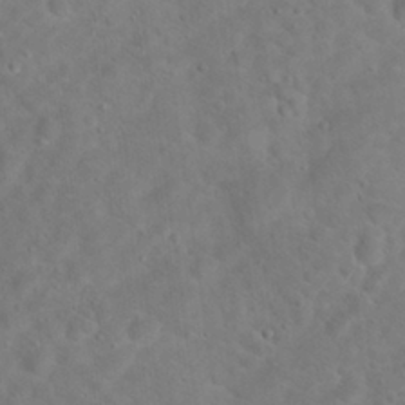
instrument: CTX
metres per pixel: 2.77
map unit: Hto
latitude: 18.2711
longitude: -38.4601
